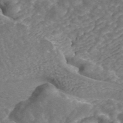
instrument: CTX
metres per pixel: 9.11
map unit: ANa
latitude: 43.2537
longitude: 25.3321
